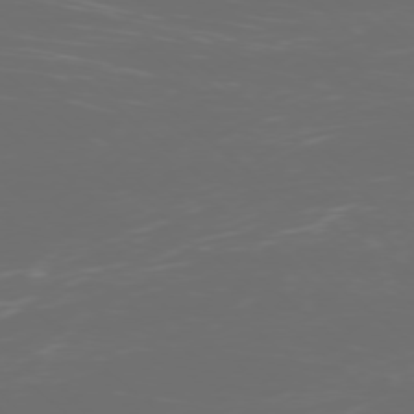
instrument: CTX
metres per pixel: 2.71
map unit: Ap
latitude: -77.2943
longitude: -81.1781
